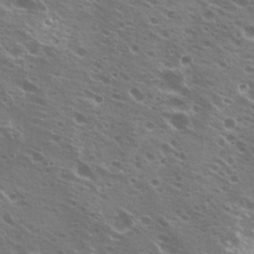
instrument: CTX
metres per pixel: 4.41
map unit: Hto
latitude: 21.7261
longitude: -31.4238
